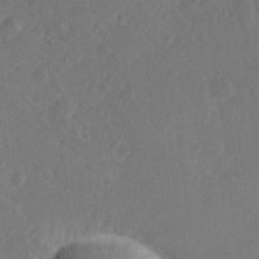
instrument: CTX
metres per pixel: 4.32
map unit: Hve
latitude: 25.8205
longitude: 145.0487
